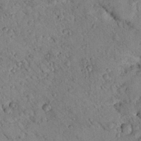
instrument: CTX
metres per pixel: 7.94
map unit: lHvf
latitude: 14.3846
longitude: 179.0108
